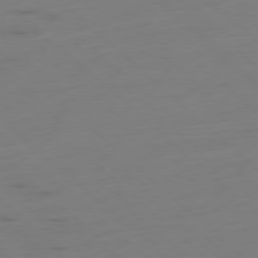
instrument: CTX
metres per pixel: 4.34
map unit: Ap
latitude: -78.6707
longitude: -61.8016
